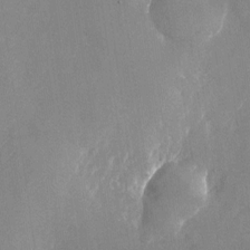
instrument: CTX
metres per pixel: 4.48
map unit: Nhu
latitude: -25.1809
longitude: -70.6112
